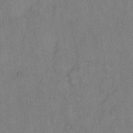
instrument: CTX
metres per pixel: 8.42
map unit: eHh
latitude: 11.6694
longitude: -62.4034
